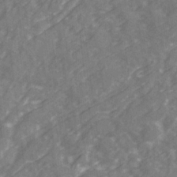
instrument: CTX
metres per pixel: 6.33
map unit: Ave
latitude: 19.9339
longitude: -130.9136
